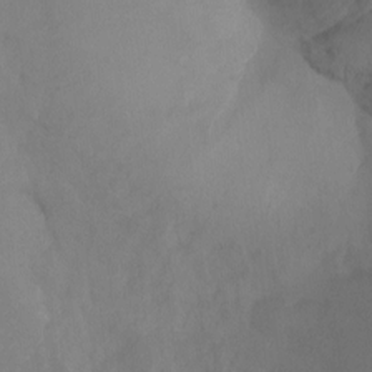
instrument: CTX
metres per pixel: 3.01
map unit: Ht
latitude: -9.8611
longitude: -33.6127
